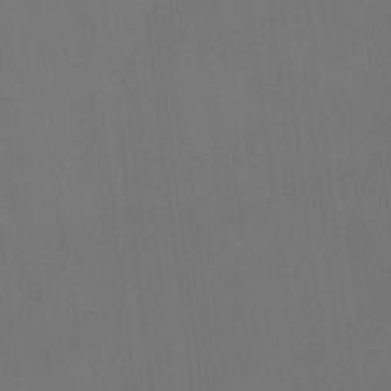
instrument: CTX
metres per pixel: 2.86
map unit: eHh
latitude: -7.8233
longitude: -69.1403
